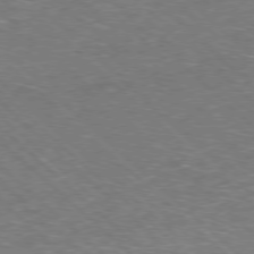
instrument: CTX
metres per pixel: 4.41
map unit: Hpe
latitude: -78.0661
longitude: 16.5007
